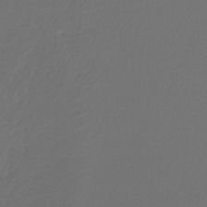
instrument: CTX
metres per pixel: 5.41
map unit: lHb
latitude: -43.2753
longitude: 67.9178
